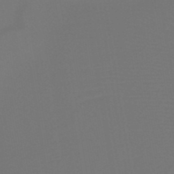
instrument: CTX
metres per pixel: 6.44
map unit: HNb
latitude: -47.4832
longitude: -43.0459
